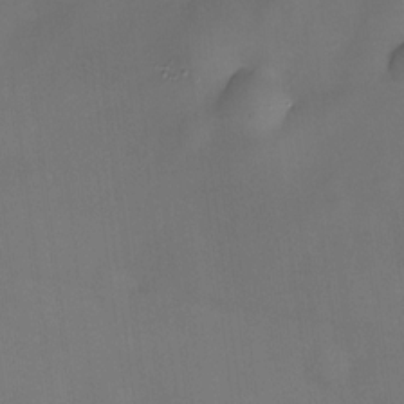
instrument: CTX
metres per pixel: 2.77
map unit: eHh
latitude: -23.7667
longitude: 15.3321
